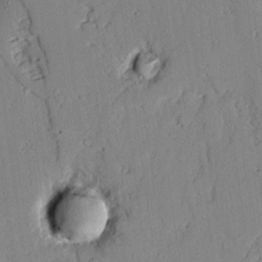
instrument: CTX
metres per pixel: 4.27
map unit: lAvf
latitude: 24.8569
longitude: -112.2144
